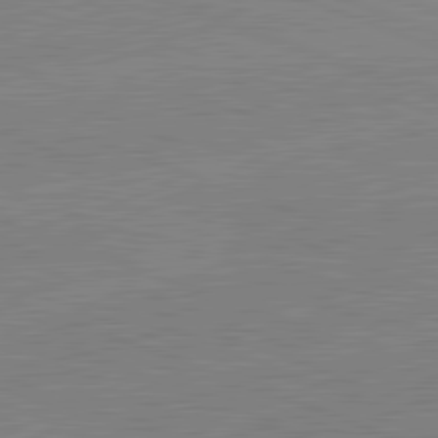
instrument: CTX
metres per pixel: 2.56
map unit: lApd
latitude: 81.8961
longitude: -158.5735
